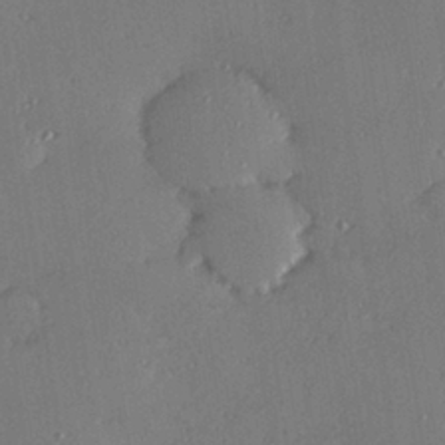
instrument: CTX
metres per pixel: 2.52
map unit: Hve
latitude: 27.3104
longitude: -91.3482
